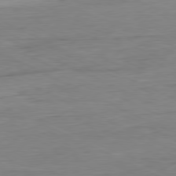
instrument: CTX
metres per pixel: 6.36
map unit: Ap
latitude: -80.6519
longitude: -81.8205
